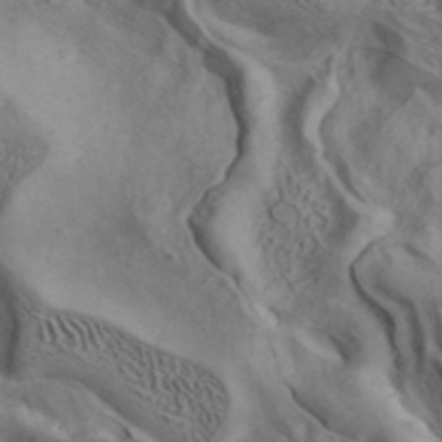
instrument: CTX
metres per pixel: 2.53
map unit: ANa
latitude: 41.3104
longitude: 14.8975
